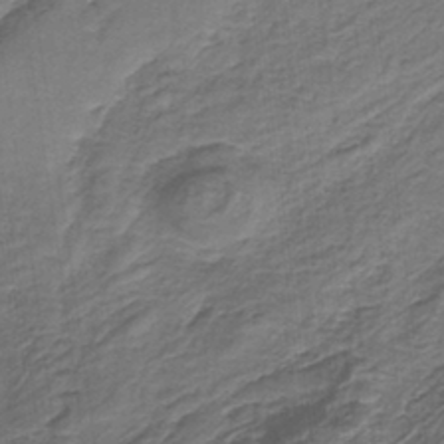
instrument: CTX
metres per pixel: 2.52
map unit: HNb
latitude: -35.6344
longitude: 57.8422
